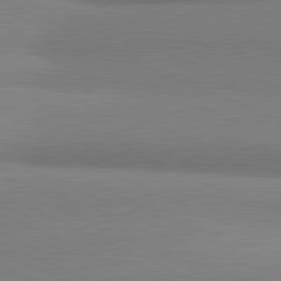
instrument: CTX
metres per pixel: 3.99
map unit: lApd
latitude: 81.0269
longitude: 165.8234
